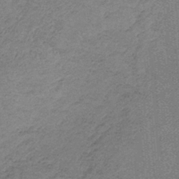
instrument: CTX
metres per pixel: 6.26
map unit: HNb
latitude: -34.7085
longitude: 57.0297
